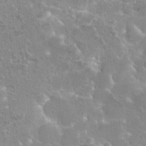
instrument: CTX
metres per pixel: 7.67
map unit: Hto
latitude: 20.4790
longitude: -40.3467
